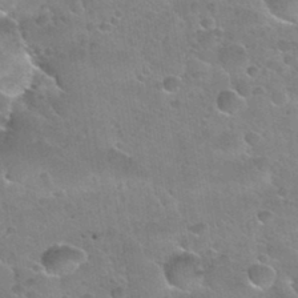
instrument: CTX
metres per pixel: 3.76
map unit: Nhu
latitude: 30.5168
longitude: -53.5182
